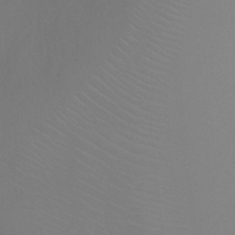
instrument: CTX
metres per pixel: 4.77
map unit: Ht
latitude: -4.7841
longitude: -26.1011
